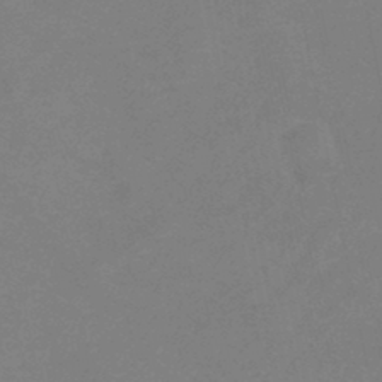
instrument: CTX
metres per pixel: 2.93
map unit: lHb
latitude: -37.6532
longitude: 73.2187
